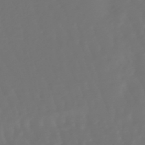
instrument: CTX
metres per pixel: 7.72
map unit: lHb
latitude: -47.7288
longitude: 79.6344
